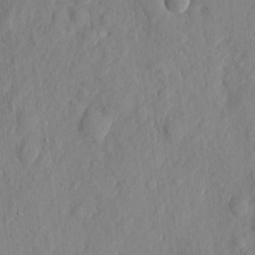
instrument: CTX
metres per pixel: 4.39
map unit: eHh
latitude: 6.0633
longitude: -73.5560
